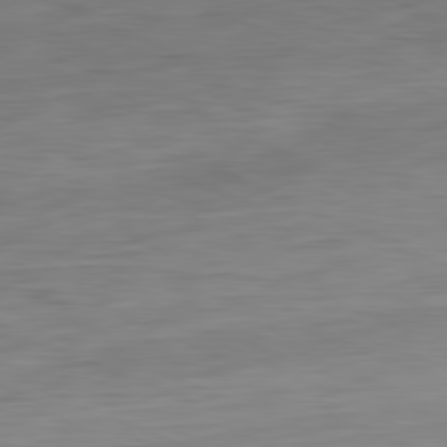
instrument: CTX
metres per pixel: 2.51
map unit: Ap
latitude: -81.8423
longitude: -75.7261
